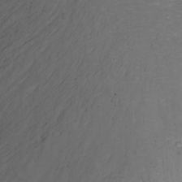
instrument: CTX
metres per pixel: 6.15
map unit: Nhu
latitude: -7.7288
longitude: -68.6868
